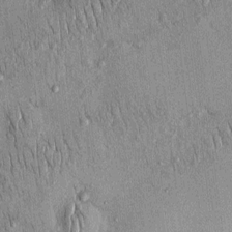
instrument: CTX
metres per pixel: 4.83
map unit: eHh
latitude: 0.2711
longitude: 15.0865
